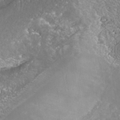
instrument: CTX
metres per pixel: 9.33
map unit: Nhe
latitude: -39.5399
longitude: -117.4426
